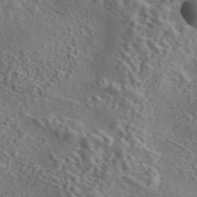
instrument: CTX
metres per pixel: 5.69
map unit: eAb
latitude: 43.7639
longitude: 113.9367
